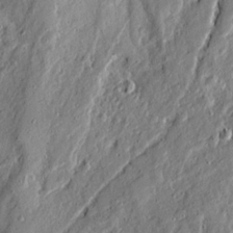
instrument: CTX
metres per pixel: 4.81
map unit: Ave
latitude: 20.7813
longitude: -129.6694
